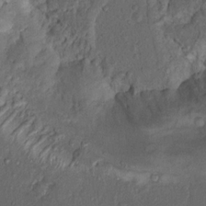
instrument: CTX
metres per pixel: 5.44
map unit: Nhu
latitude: 12.6869
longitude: -28.3278
